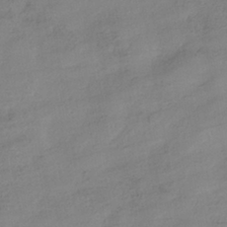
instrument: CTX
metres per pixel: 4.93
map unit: HNhu
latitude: -40.7652
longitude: 99.3132
